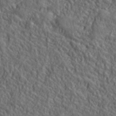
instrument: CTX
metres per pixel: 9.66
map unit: ANa
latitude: 39.6694
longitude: -89.9151
